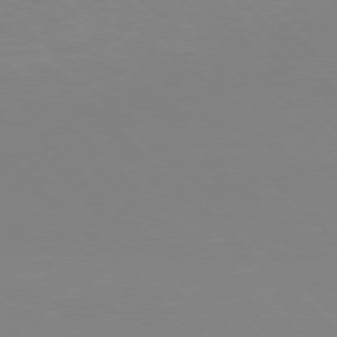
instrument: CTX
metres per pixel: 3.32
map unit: Hpe
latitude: 77.8205
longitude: -172.9513
